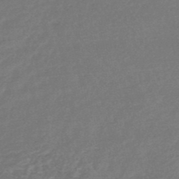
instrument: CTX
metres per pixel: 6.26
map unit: HNb
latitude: -49.0298
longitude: 58.3684
